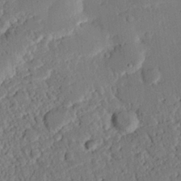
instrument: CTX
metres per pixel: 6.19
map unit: eHh
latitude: 25.6693
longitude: -80.8380
